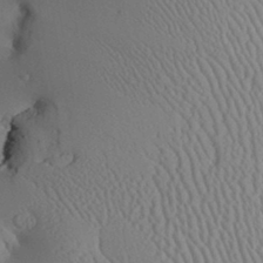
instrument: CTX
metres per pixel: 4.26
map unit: Aa
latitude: 31.3293
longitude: -141.4237
